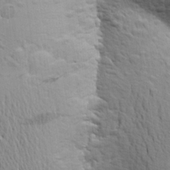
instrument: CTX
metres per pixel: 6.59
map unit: Aa
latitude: 22.2145
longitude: -150.0255
